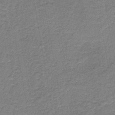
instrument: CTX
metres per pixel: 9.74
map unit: HNb
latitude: -37.4643
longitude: 52.2172
